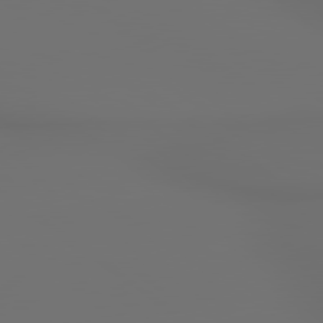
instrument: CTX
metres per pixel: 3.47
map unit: lApd
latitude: 79.6694
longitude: 177.5021
